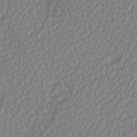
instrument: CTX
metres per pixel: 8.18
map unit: Hve
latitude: 2.2711
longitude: -121.7072
